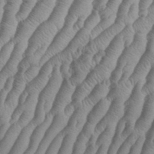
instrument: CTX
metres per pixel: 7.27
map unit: eHh
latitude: 37.1403
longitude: -136.3656
